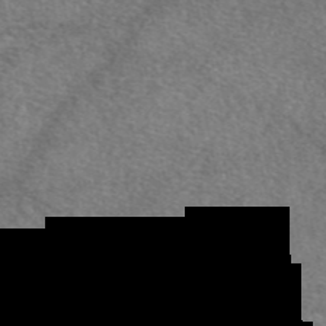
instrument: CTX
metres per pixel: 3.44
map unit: eAb
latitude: 47.1215
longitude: 123.2565
